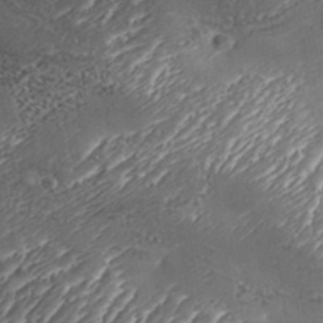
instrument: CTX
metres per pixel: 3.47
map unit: Aa
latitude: 33.5938
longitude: -134.7246
